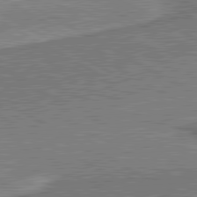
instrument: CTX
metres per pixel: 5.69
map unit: lApd
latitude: 80.9703
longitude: 142.8785
